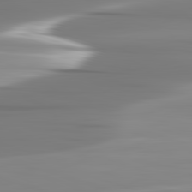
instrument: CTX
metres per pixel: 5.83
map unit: lApd
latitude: 82.8569
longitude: -137.7639
